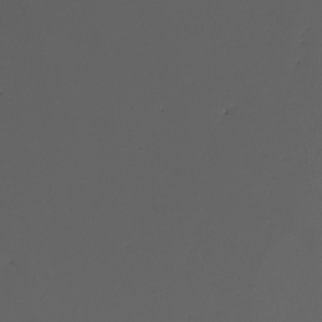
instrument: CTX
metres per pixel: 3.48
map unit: Nhu
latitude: -7.4643
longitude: -93.7260
